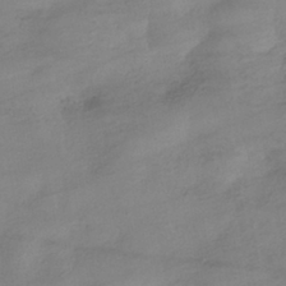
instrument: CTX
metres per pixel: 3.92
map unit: HNhu
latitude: -40.8408
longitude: 99.2943
